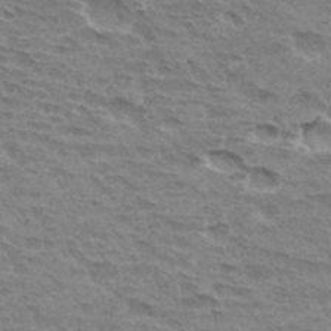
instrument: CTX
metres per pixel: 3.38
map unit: Hto
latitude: 33.8583
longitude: -45.1970
